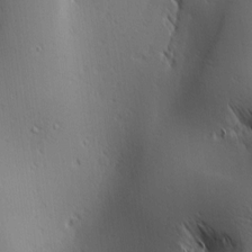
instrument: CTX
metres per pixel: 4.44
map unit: Ave
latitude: 2.1011
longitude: -115.3859
